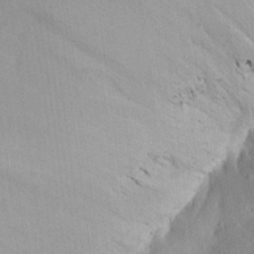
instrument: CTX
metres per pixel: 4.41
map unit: Aa
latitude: 28.3845
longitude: -146.5357
